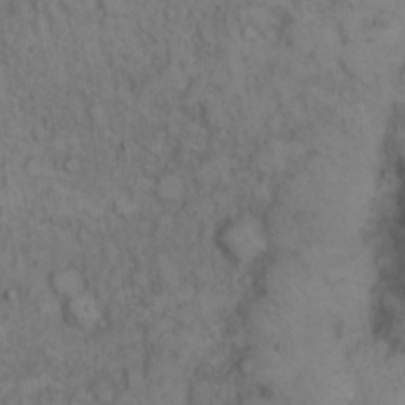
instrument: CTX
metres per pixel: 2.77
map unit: eHh
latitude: 16.2523
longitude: -63.5938
